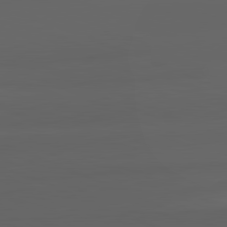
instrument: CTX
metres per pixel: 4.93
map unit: lApd
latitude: 82.2522
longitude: -170.6868
